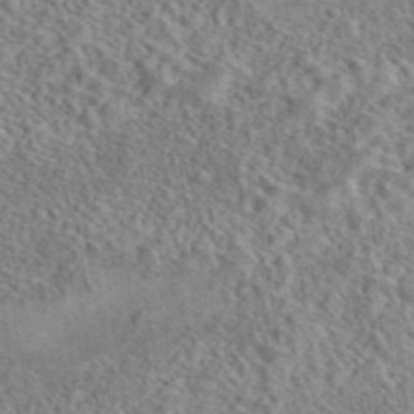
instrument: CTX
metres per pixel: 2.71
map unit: eAb
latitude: 42.1956
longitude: 110.3495
